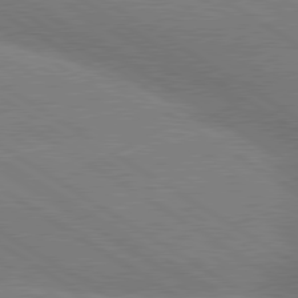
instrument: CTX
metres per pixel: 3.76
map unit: lApd
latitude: 79.9339
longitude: -152.1011
